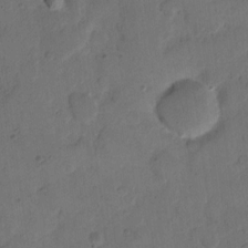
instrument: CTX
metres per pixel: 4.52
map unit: eHh
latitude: 12.8002
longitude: -65.9339
